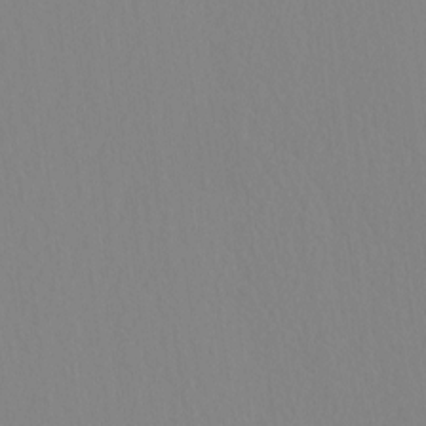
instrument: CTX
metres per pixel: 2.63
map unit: HNhu
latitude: -4.8786
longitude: 14.8408
